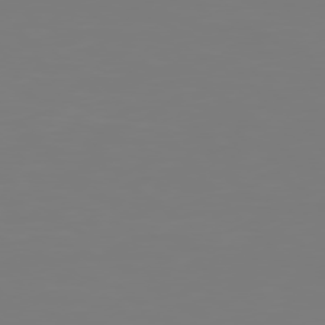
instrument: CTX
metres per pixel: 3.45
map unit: Hpe
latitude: 75.6127
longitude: -142.7813
